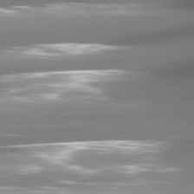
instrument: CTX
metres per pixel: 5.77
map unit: lApd
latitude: 80.9325
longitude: -144.4412
